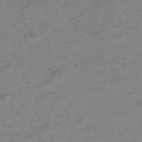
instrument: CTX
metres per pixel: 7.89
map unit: eHh
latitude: -39.7856
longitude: -28.8380
